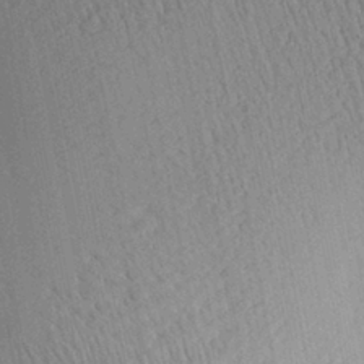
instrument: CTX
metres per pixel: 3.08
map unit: Aa
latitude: 28.0822
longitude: -137.4427
